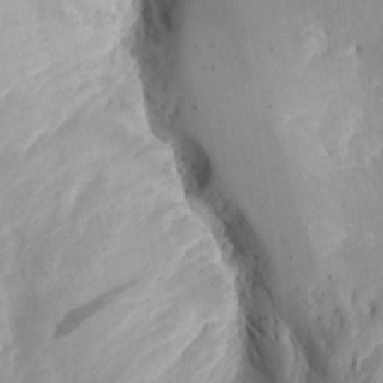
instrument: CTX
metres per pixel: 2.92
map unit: Aa
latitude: 23.1781
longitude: -127.4993
